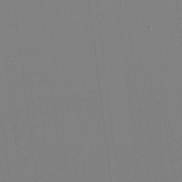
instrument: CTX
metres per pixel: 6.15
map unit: HNhu
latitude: -1.7856
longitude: -6.4601
